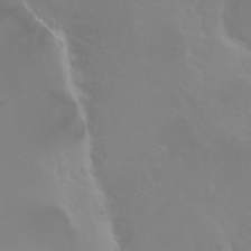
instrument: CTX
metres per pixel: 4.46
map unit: Ht
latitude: -2.5384
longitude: -60.5923
